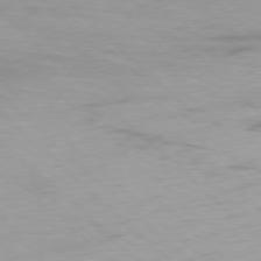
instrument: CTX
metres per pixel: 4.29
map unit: Ap
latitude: -77.7289
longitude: -90.6113
